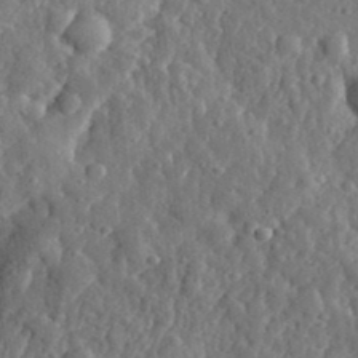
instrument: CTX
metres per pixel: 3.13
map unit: eHh
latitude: 34.9324
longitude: -80.5168
